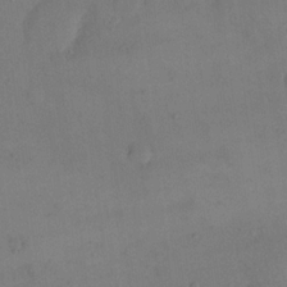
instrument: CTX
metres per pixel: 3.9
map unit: eHh
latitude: 17.1403
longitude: -66.7813
